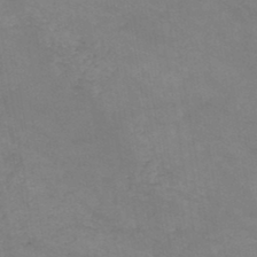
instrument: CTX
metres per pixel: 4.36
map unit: HNb
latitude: -45.7289
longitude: -36.9136
